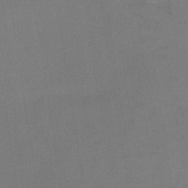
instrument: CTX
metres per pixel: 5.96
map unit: HNb
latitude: -47.3131
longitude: -39.1592
